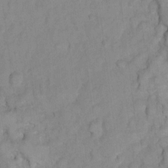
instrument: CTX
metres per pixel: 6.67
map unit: Hto
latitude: 6.3467
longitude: -36.9703
